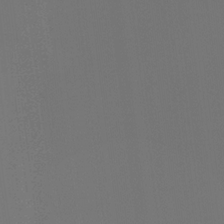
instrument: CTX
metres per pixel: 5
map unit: Hto
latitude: -7.9745
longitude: -48.9325
